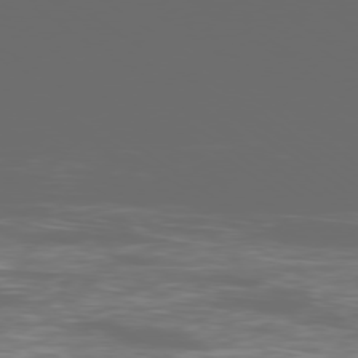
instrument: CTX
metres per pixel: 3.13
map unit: Ap
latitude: -79.4076
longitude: -59.1214
